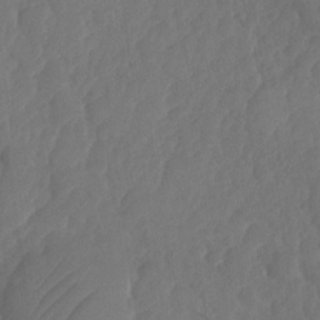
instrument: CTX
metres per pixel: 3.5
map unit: HNhu
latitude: -24.7085
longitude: 49.7667
